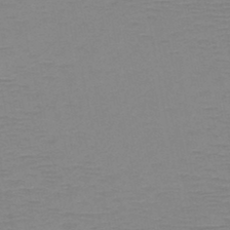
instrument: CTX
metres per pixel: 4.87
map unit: HNb
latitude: -46.9164
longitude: -40.7246
